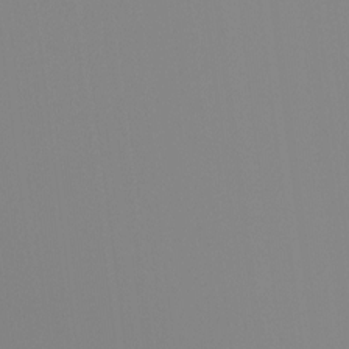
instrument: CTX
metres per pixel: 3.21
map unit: Ht
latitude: -13.6911
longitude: -50.4412
